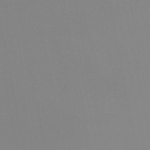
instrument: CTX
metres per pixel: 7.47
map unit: lHb
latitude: -49.4077
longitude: 69.6532
